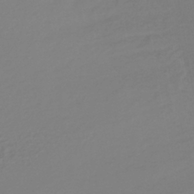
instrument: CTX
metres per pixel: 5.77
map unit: lHb
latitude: -38.5385
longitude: 63.0486
